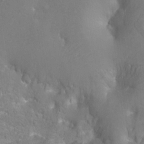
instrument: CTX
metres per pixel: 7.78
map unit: Ht
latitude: -7.3131
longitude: -35.3670
